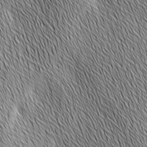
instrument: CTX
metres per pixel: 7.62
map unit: Ave
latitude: 2.2333
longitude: -114.3656
